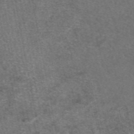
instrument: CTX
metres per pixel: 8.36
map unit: eAb
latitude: 48.3467
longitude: 108.3306
